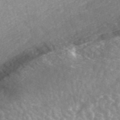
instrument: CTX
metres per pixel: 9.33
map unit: ANa
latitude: 43.7828
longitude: 24.2172
